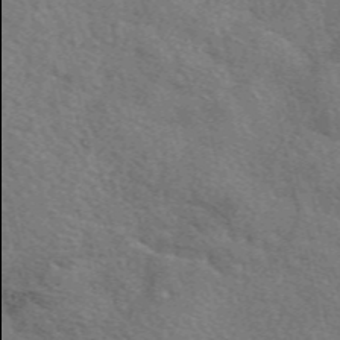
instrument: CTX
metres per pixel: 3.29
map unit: eAb
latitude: 50.5734
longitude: 114.0094
